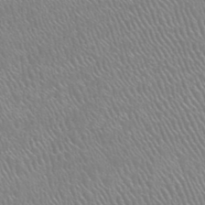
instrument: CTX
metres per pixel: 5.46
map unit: HNhu
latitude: -48.0661
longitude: 29.6722
